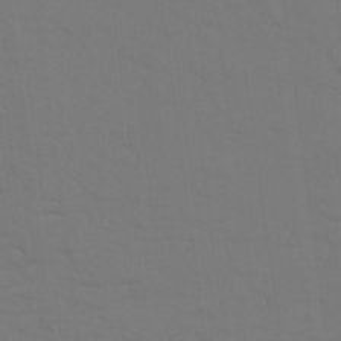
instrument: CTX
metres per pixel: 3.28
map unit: HNhu
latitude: 7.0269
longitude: -4.3278
